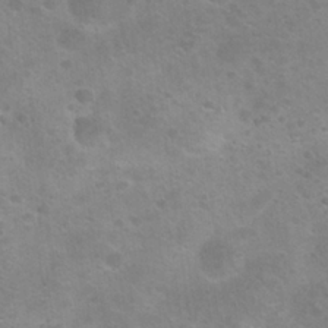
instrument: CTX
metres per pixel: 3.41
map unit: Nhu
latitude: 24.7624
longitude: -51.0080
